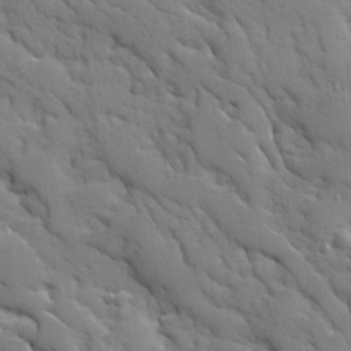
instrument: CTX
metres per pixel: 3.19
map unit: Ave
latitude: 9.3104
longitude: -102.8758
